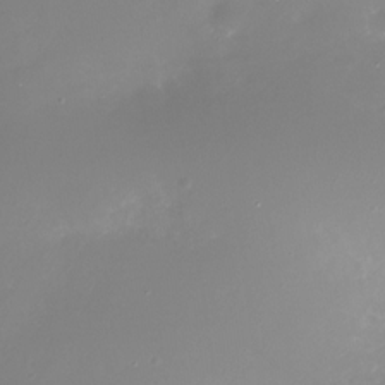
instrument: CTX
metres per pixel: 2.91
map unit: Nhu
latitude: -29.6533
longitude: -77.1214
